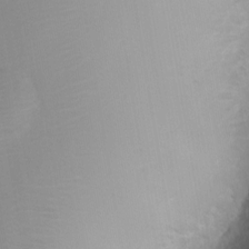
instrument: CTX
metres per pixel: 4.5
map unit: Nhu
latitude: 1.9339
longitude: -15.0837
